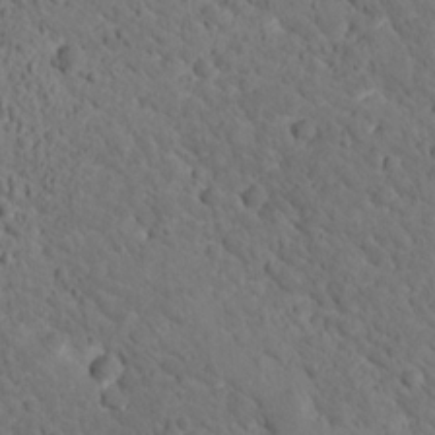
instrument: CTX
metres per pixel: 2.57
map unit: lHvf
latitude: 14.2334
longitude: 178.6896
